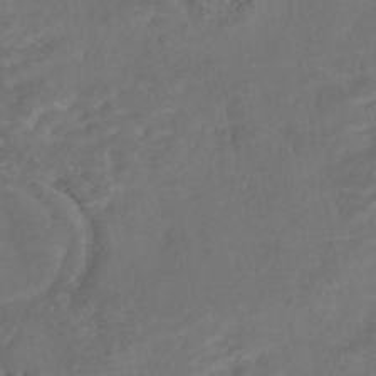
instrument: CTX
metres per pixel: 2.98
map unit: Nhe
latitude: -48.7275
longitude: -172.9135
